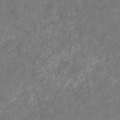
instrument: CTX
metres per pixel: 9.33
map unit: eHb
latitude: -31.1998
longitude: 70.4629
